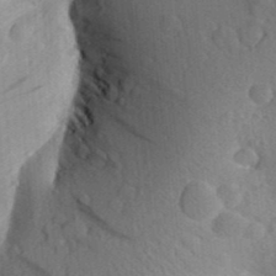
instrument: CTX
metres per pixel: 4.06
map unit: Aa
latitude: 29.8583
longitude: -138.6301
